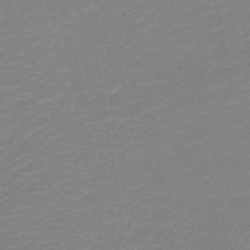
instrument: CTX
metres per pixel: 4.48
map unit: HNb
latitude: -40.8975
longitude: 50.8975
